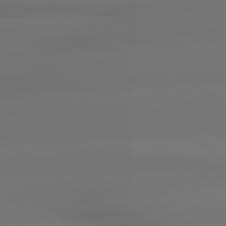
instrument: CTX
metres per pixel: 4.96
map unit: lApd
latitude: 79.2915
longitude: -137.5371
